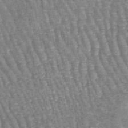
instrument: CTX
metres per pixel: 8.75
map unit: lHb
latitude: -46.6329
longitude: 78.3873
